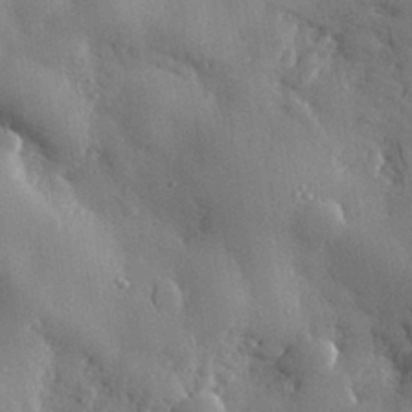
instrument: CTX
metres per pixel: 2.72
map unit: eHh
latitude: 30.0255
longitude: -79.0081
